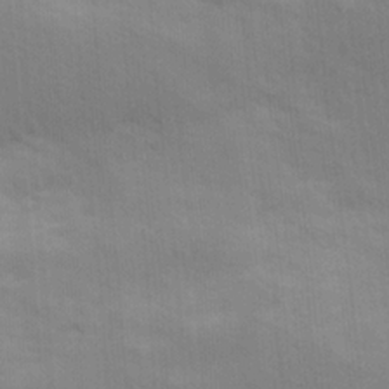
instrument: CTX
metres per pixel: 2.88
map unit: Hve
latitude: 13.3671
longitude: -91.7639
